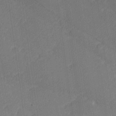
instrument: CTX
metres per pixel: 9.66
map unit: lHvf
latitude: 26.1389
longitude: 141.3510
